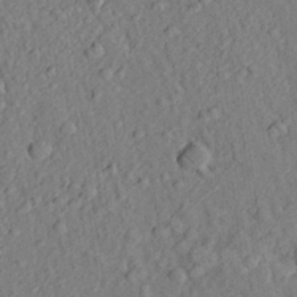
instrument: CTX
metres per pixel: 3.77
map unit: Aa
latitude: 24.2900
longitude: -150.7057
